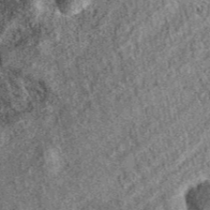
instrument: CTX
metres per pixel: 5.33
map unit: eAb
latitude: 37.5182
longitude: 110.1606
